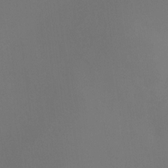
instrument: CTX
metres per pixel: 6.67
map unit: HNhu
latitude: 8.2523
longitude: -0.5545
